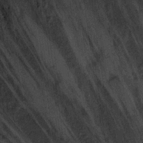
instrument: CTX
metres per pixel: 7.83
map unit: Ht
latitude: 9.0270
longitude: -37.2537
